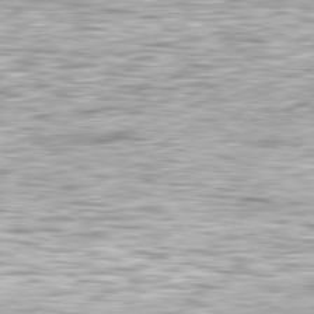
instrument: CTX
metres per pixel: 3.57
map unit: Hpe
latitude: -80.9542
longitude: 19.0297
